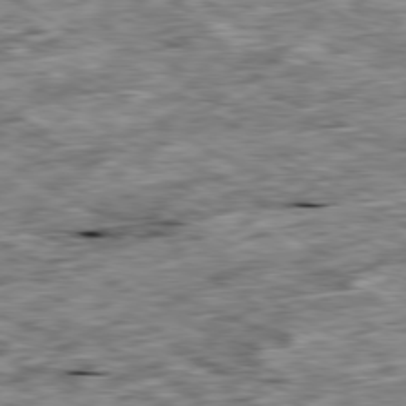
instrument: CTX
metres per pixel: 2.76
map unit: Ap
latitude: -80.2362
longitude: -90.3656
